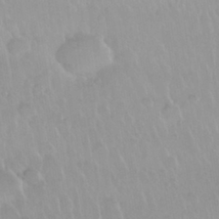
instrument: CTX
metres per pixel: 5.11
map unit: Nhu
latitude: 29.6883
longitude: -56.1766
